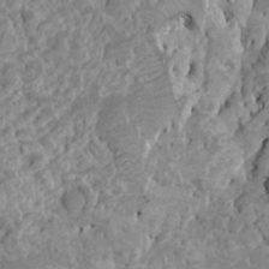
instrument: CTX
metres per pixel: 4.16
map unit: HNhu
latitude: 6.8002
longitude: -1.2348
